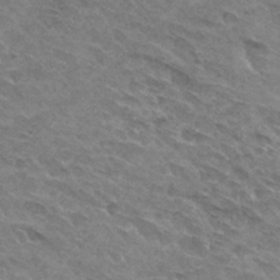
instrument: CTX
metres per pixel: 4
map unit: Hto
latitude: 31.9528
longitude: -45.2537
